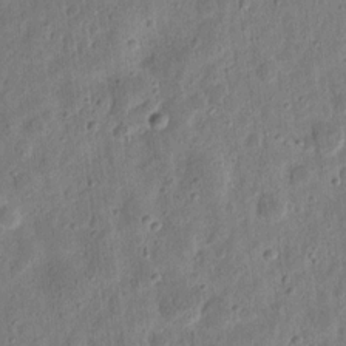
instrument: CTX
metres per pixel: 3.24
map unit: eHh
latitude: 11.0459
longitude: -73.4427
